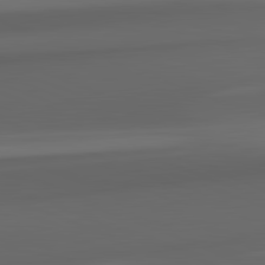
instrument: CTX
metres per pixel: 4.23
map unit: lApd
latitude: 82.3467
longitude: 143.7099
